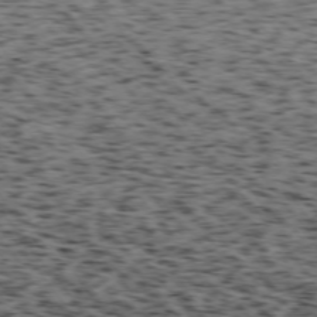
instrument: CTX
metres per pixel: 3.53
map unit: Ap
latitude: -75.7289
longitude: -62.0444
